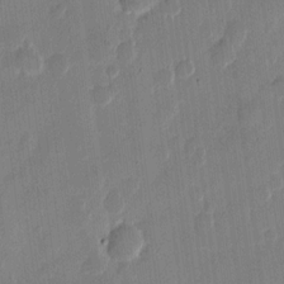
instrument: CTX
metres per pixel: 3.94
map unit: eHh
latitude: 11.4804
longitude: -69.0270
